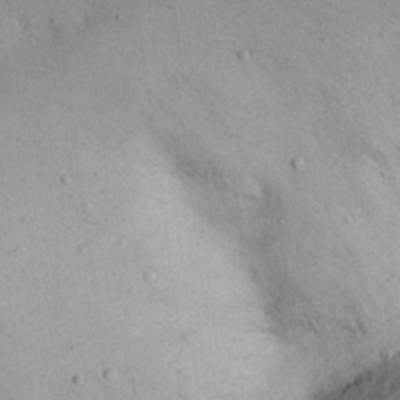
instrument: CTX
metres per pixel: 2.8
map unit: Nhu
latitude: 28.3467
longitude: -71.6883
